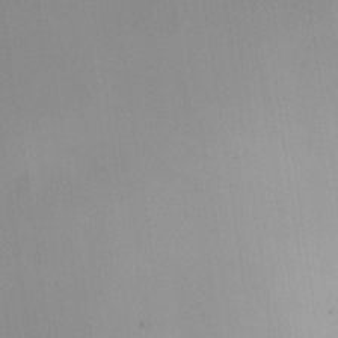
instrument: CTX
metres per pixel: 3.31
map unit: HNhu
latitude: 7.8961
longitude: 8.7652
